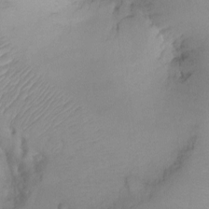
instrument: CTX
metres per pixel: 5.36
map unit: Ht
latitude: -8.2361
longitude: -34.5734
